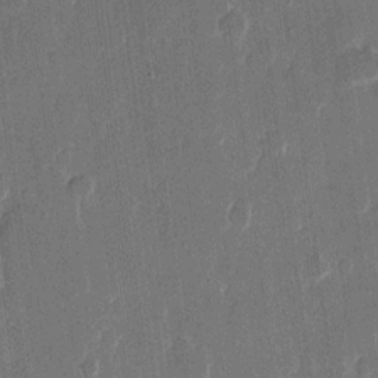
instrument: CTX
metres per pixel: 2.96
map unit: eHh
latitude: 11.8017
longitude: -70.3656
